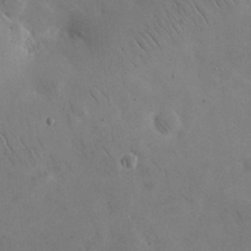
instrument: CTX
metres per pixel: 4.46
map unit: eHh
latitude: 25.7638
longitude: -67.1781
